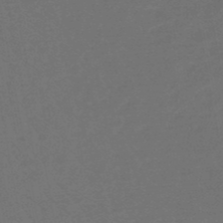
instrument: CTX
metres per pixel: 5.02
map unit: lHb
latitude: -47.8422
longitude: 82.5763
